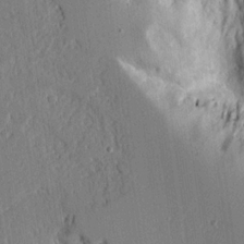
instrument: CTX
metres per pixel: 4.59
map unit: Aa
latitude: 18.9513
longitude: -126.8380
